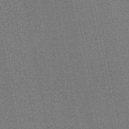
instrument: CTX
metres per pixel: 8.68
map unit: eHb
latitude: -45.0298
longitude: 87.3132
